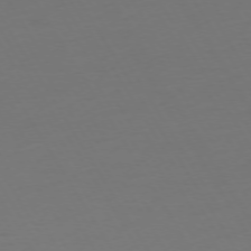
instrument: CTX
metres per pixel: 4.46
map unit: Ap
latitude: -75.1620
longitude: -68.7813
